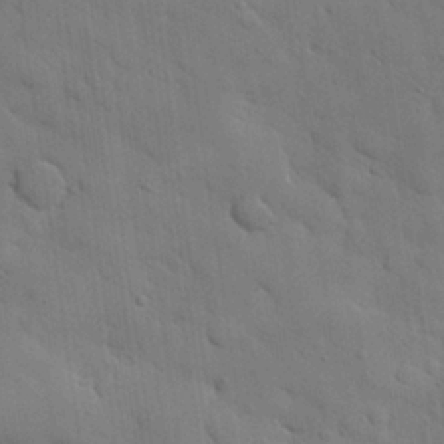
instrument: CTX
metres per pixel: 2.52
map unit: Nhu
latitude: 26.2712
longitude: -73.0648
